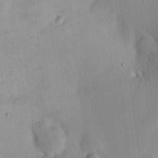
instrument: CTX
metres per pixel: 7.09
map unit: HNhu
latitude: 6.7624
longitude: 7.1431
